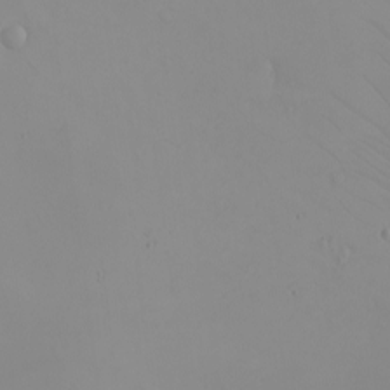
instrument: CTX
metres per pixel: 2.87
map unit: eHh
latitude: -9.4454
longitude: -67.9906
